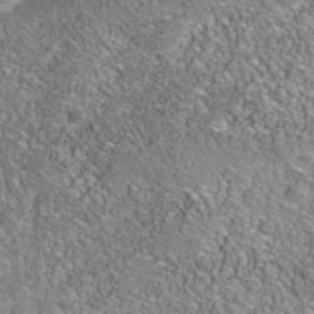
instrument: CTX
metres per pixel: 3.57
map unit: Nhe
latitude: -41.0675
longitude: -99.5560
